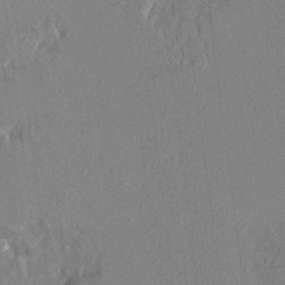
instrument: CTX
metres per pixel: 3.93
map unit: HNhu
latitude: 7.6505
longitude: 2.7085
